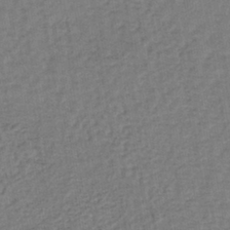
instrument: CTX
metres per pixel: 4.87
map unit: lHb
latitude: -38.6519
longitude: 63.2942
